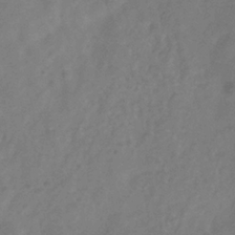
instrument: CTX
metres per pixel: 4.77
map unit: Hve
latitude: -34.8219
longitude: 90.1795
